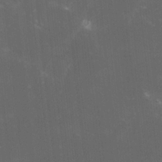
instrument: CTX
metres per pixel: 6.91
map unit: lHvf
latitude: -14.0850
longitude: -101.6694
